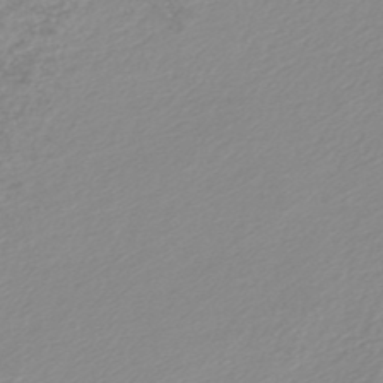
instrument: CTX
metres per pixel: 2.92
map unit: lHb
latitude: -45.6722
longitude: 65.3699
